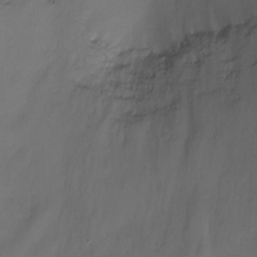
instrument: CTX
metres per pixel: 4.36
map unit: Ht
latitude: -2.1227
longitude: -29.0458
